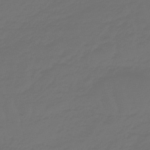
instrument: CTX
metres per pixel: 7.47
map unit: lHb
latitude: -47.8233
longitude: 82.9542
